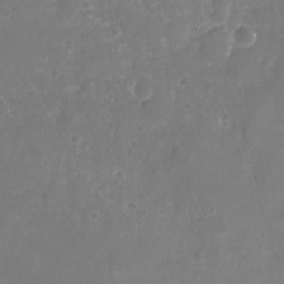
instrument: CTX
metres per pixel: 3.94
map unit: Nhu
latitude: -21.0108
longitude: -58.1011
